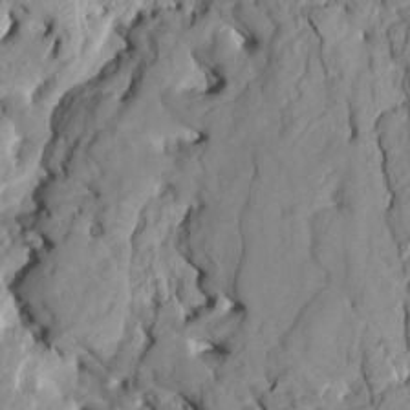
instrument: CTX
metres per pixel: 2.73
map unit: HNhu
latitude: 5.2159
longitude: -2.2900
